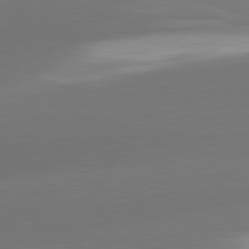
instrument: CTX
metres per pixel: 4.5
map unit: lApd
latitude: 81.8583
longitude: -163.8962
